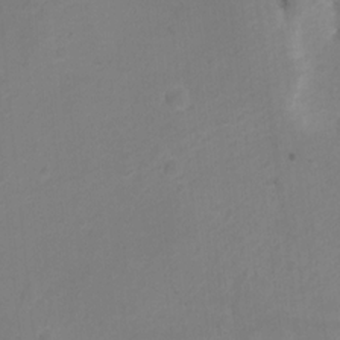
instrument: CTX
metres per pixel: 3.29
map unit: Hto
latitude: 4.6113
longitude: -33.0647
